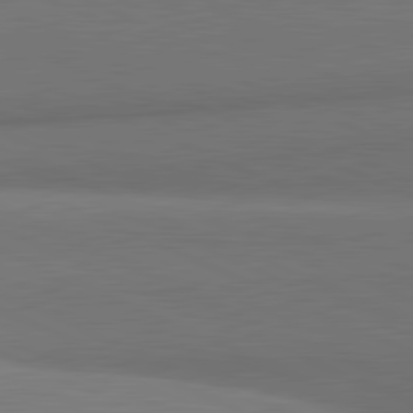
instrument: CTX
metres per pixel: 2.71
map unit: lApd
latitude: 81.7827
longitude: 153.3887
